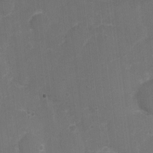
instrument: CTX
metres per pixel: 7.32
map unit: Nhu
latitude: 2.9513
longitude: -16.7246
